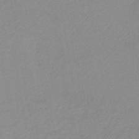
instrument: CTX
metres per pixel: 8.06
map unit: lHb
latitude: -41.7289
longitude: 73.8233
